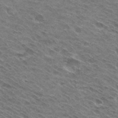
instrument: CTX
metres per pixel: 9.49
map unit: Hto
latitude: 31.0270
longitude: -45.0647
